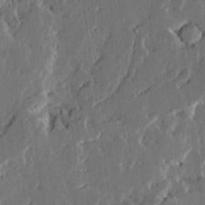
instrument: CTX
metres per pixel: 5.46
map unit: Ave
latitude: 15.0837
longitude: -137.4427
